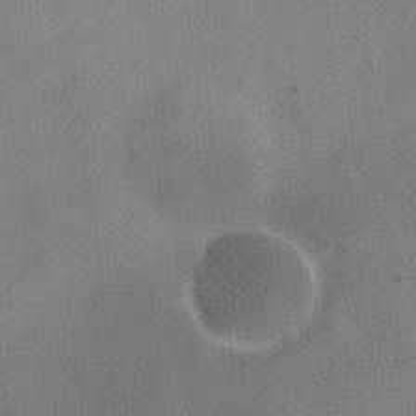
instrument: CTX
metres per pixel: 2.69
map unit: eHh
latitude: 18.8002
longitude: -65.4237
